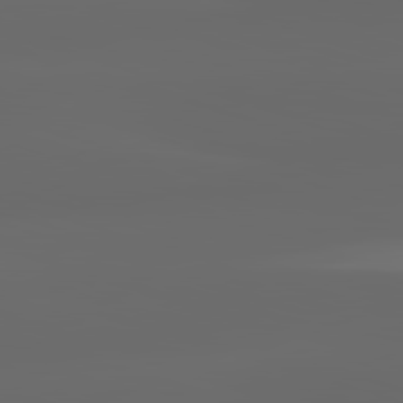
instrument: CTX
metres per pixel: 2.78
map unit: lApd
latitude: 82.9891
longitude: -137.5371
